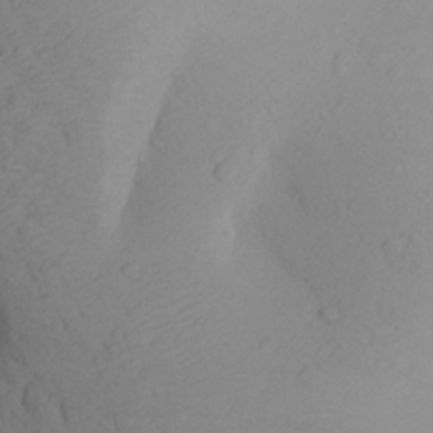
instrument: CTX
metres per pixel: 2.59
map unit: Aa
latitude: 27.8583
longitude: -147.8206
